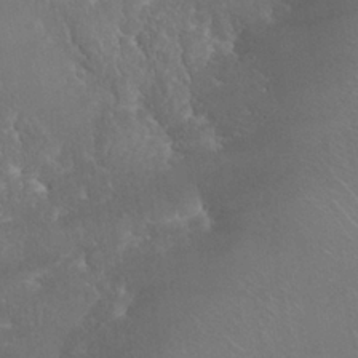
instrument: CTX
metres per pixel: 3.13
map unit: Nhu
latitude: 28.2144
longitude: -65.8772
